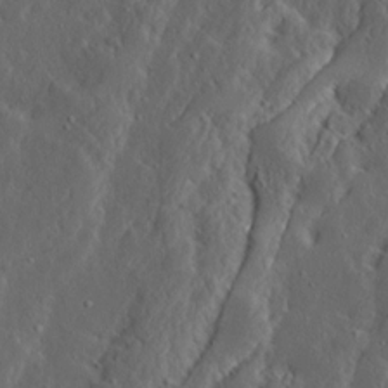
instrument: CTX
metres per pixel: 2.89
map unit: Ave
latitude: 13.8017
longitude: -136.6113
